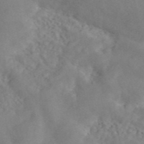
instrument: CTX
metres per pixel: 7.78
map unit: ANa
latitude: 46.3845
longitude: 50.1039
